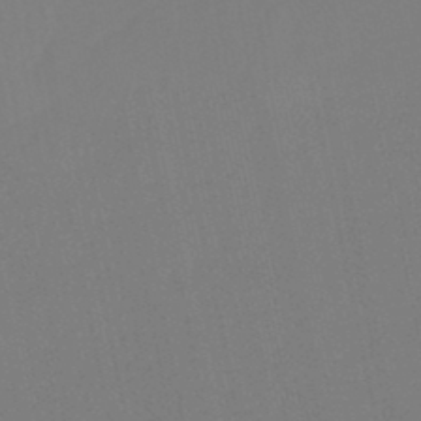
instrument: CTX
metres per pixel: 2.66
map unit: lHb
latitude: -44.9920
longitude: 55.8234
